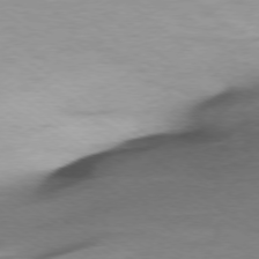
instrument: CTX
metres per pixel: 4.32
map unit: Ap
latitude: -76.7085
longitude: -75.5749
